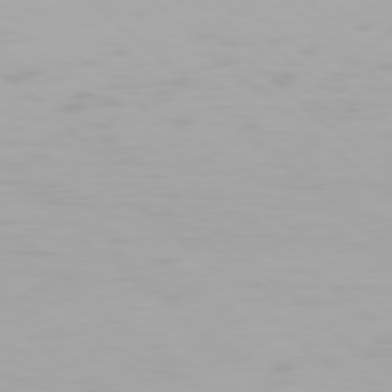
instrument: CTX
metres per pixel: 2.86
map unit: Hpe
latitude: 77.7827
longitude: -133.1214
